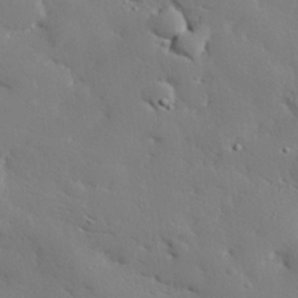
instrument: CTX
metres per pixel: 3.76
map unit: eHh
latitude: 28.9513
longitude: -81.7072
